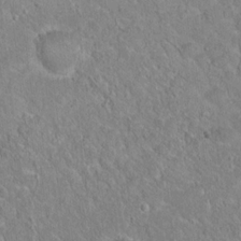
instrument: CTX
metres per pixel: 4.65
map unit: Hto
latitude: 16.0444
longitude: -34.7435
